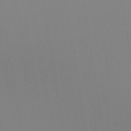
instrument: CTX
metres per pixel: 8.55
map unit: Hto
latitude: -8.0472
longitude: -49.2915
